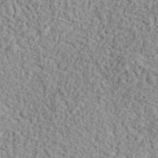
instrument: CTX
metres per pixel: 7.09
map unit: eHh
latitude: 37.6127
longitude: -81.4237
